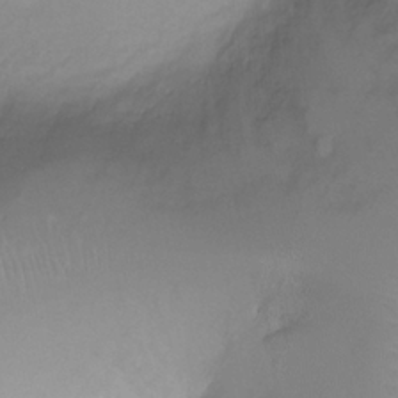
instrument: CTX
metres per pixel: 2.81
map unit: Ht
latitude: -0.9542
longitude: -19.5182
